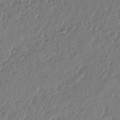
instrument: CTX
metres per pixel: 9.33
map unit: HNhu
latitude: -37.7855
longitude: 33.3321
